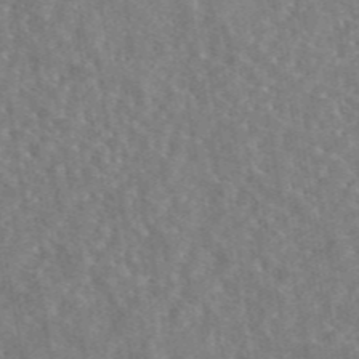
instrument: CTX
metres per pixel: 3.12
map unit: eAb
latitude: 45.4993
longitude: 116.8219
